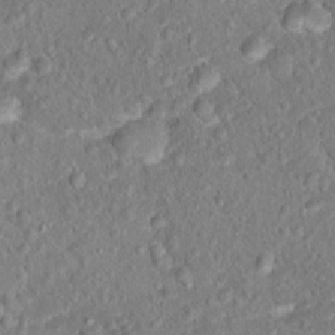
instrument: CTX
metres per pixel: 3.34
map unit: Hto
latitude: 15.9528
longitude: -41.2159
